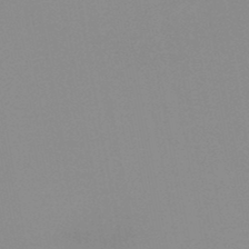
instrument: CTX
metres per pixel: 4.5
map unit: HNb
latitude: -45.3132
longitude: -43.1592
